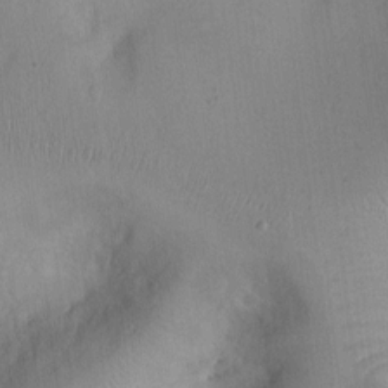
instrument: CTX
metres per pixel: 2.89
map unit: Ht
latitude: -2.3117
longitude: -15.8395
